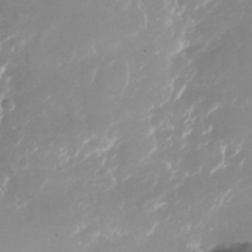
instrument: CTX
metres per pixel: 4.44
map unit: Nhu
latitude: -25.1998
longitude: -73.0837
